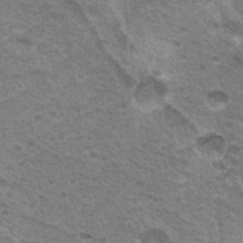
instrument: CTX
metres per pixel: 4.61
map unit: Nhu
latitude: 18.9513
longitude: -31.5938
